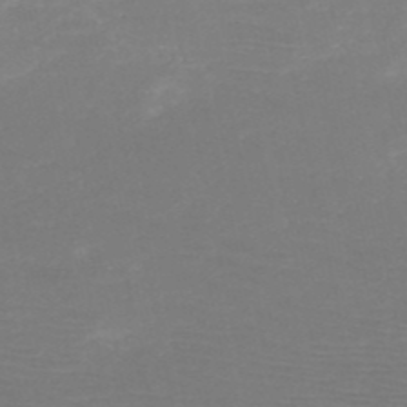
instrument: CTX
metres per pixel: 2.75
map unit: HNb
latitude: -49.8612
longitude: -44.1955
